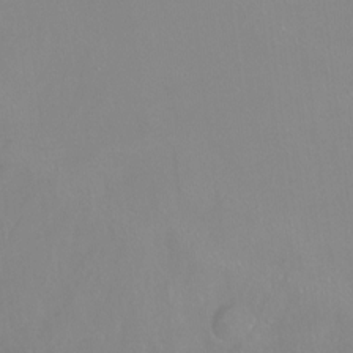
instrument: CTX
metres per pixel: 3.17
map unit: Ht
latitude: -14.5952
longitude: -42.8947
